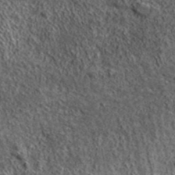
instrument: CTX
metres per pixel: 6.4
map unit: ANa
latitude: 42.8002
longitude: -87.4048
